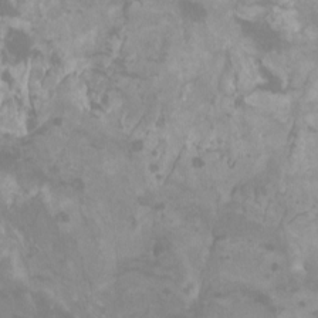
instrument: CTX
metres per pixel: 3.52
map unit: Htu
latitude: -13.0109
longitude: -71.0647
